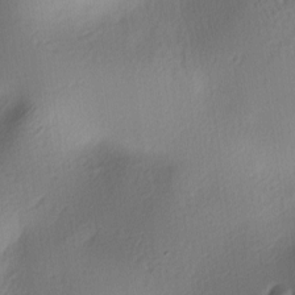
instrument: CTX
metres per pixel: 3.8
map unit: lAa
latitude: -6.1794
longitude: -123.4804
